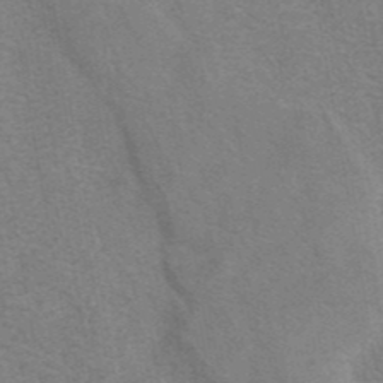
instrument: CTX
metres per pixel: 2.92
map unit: eAb
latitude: 41.8205
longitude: 106.7086
